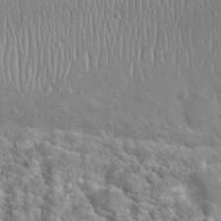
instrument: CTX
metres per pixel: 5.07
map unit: Hto
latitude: 24.8380
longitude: -50.1766
